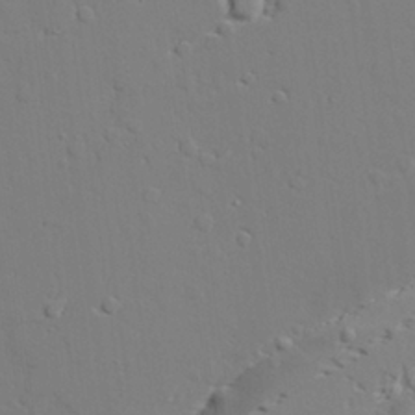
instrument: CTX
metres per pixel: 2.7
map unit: lAvf
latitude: 27.6694
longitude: -108.4223
